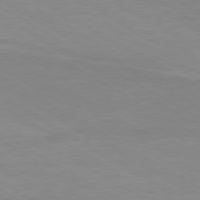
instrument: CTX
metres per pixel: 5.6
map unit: Ap
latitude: -76.4440
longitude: -76.2333
